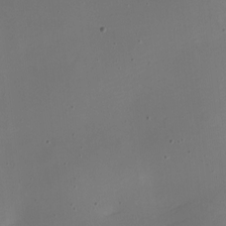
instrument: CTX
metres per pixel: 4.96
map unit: Nhe
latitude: -19.7289
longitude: 144.8975
